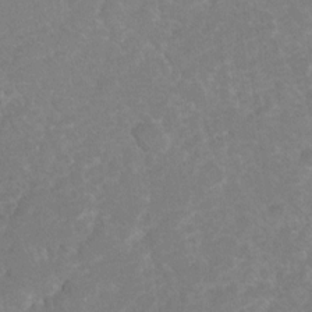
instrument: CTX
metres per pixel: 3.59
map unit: Hto
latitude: 6.4790
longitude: -30.5924
